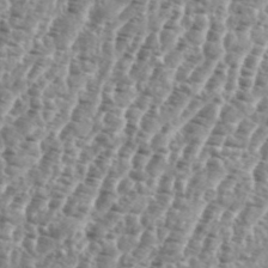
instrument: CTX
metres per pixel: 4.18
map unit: eHh
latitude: 35.2159
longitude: -135.5938
